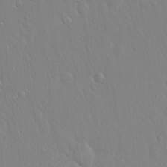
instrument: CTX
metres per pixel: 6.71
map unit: Hto
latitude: 17.9717
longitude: -57.6315
